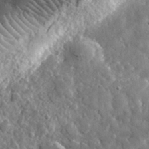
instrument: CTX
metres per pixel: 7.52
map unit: lHvf
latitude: 35.4048
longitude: -88.4223
